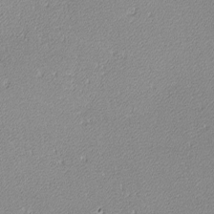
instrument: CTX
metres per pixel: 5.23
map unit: lHvf
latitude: -12.4629
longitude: -103.5938
